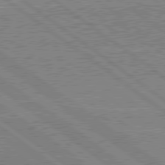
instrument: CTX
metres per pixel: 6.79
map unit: lApd
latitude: 79.5182
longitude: 167.2754
